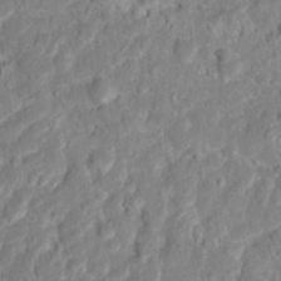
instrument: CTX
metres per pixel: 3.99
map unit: Hto
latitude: 14.7247
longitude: -38.7246
